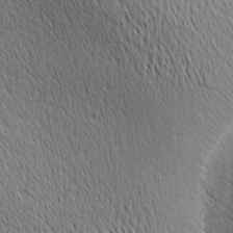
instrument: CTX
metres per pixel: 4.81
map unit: Ave
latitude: 10.7057
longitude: -107.7072
